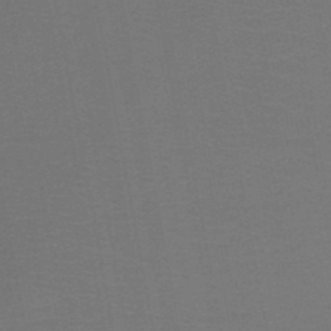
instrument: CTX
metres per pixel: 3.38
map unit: HNb
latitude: -49.0487
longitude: -45.9150
